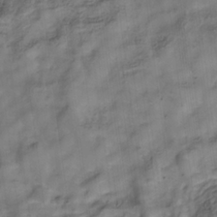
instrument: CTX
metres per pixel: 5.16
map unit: Hve
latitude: -32.4440
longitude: 92.6707
